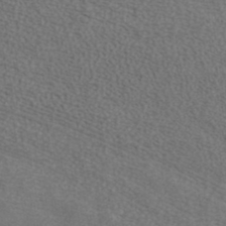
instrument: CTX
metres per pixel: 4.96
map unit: ANa
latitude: 37.5938
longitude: 20.3684
